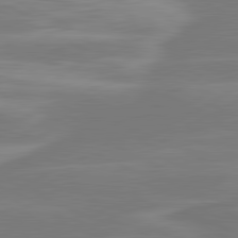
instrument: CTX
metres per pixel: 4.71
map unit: lApd
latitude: 81.1592
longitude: -130.8002
